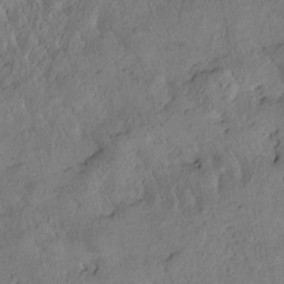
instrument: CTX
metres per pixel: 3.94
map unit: Htu
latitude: 0.4979
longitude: 175.9367
